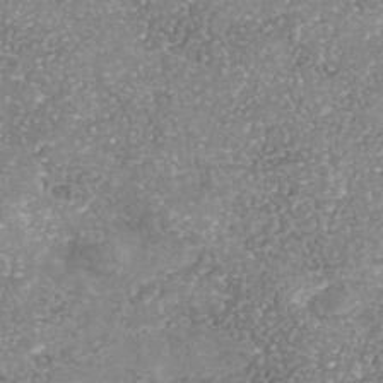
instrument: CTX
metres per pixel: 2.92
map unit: Nhe
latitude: -41.1053
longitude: -109.6127
